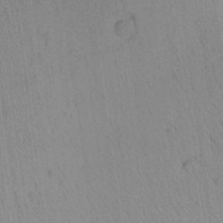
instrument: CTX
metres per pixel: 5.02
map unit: Aa
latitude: 25.0647
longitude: -145.3293
